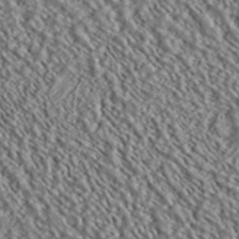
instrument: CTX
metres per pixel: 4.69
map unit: ANa
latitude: 40.2333
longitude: 30.3873
